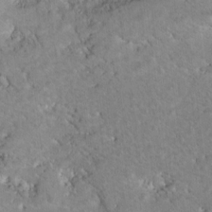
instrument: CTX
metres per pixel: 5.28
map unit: Hto
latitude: 8.3278
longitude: -30.2334
